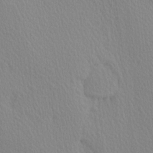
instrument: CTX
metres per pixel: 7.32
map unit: Ave
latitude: 3.5371
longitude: -112.3467
